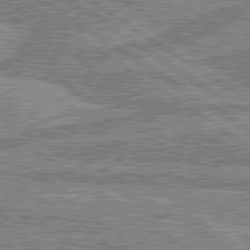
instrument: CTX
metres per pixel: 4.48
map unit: lApd
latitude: 80.0633
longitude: -179.5183
